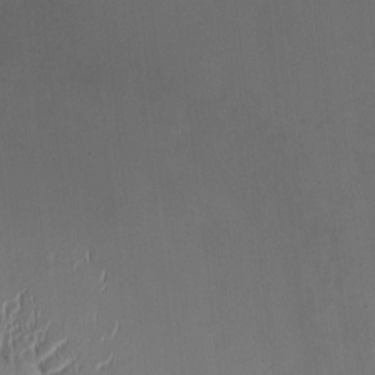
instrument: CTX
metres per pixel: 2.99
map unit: HNhu
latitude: -0.7464
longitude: -8.1389
